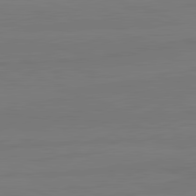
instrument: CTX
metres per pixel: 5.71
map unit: lApd
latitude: 81.9339
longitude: -179.2915
